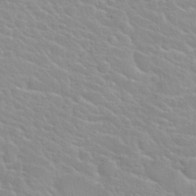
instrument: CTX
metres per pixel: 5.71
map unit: Nhu
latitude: 30.3090
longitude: -50.4601
